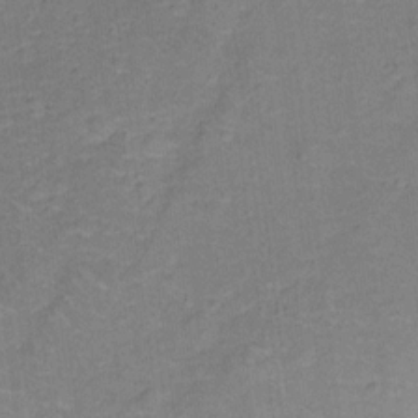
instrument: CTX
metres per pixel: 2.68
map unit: Ht
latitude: 13.0648
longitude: -39.6316
